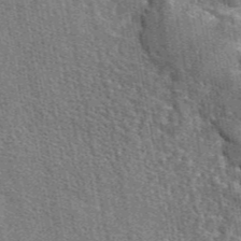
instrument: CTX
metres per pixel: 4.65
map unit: eAb
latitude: 45.3481
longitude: 110.9730
